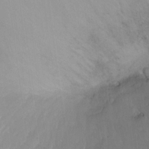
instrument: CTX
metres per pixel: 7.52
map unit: Ht
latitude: -17.1054
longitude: -44.7813
